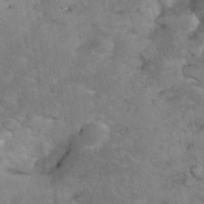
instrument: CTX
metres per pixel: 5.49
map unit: eHh
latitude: 35.6127
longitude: -64.7435
